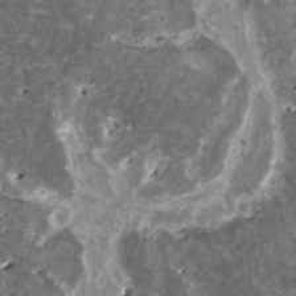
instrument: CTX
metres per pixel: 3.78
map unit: HNhu
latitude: 1.5938
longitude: 5.8989
